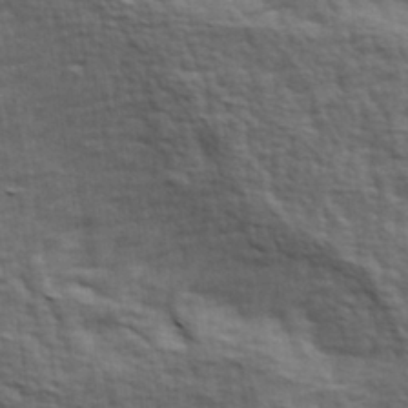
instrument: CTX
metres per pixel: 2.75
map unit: Hve
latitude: 31.9339
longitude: 149.3321
